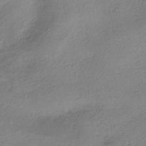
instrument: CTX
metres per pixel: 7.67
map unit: HNhu
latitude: -40.2550
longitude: 94.1983
